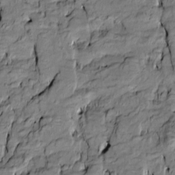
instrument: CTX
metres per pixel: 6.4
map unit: Htu
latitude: -10.1606
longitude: 176.9164
